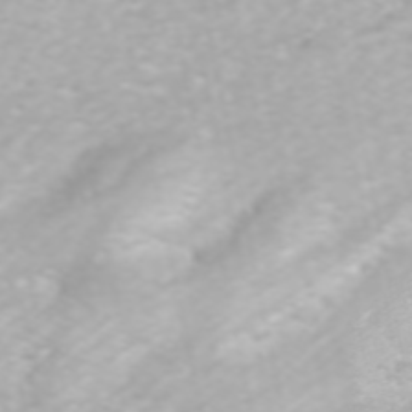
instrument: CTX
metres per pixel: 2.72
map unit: ANa
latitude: 46.0444
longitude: 49.1809
